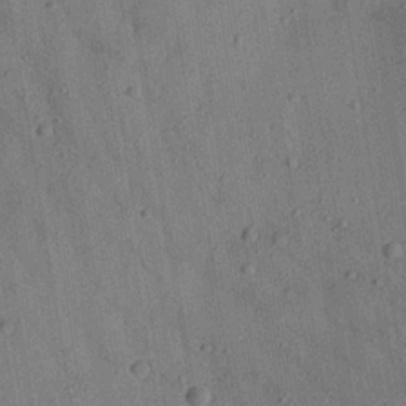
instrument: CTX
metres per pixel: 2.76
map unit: Aa
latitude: 23.1592
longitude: -142.8569
